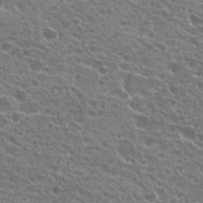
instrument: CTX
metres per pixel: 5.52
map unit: Hto
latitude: 21.7072
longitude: -40.0255
